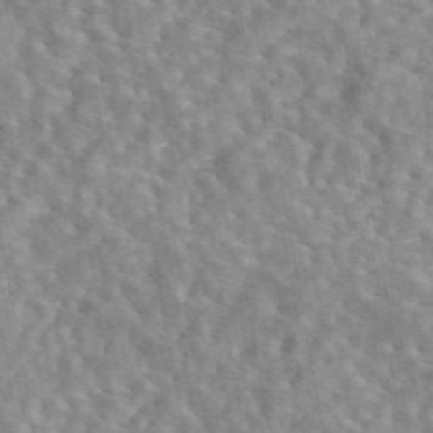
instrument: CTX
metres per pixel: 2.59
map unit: eAb
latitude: 44.6679
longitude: 116.7274
